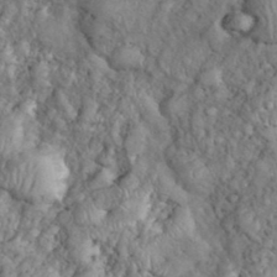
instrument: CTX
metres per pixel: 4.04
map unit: eHh
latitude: 38.3845
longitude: -57.0269
